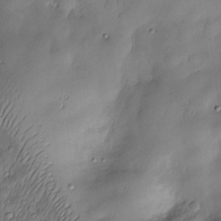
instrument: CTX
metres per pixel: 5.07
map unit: Nve
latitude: -23.3888
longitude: -138.9892
